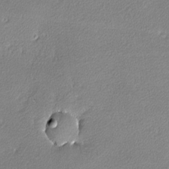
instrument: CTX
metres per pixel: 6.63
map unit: lHvf
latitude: -12.1228
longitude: -102.8569
